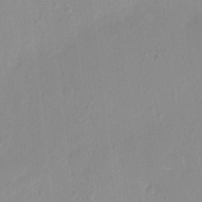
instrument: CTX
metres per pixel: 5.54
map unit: Ht
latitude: -9.1620
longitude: -22.5168
